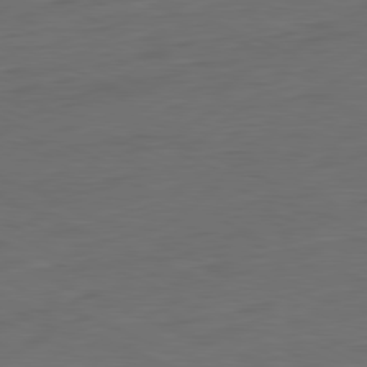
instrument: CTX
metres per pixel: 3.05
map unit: Ap
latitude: -81.7289
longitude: -76.3845
